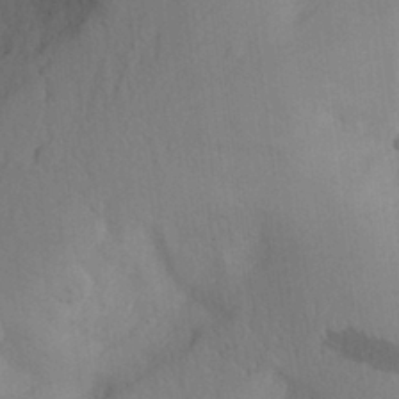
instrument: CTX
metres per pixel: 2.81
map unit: Aa
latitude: 29.4048
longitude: -145.6316
